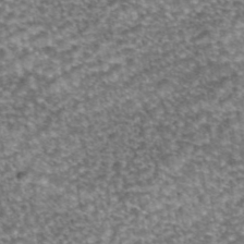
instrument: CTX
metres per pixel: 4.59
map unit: eAb
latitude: 45.1781
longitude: 104.2361
